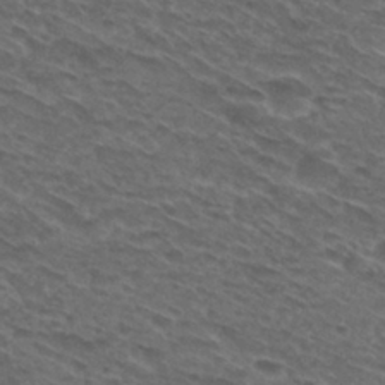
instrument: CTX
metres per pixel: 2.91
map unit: Hto
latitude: 30.0444
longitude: -47.7261
